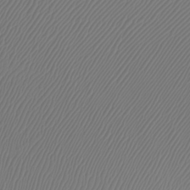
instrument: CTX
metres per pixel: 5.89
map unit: Htu
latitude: -7.2187
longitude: -67.5371
